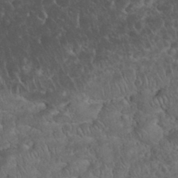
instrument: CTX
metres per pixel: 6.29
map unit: eHh
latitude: 33.5560
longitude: -64.8191
